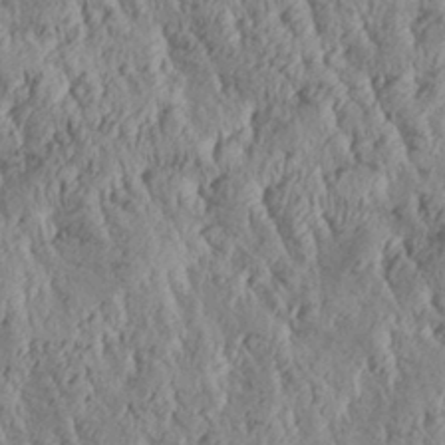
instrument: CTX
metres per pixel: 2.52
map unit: Aa
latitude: 30.2523
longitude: -137.4805
